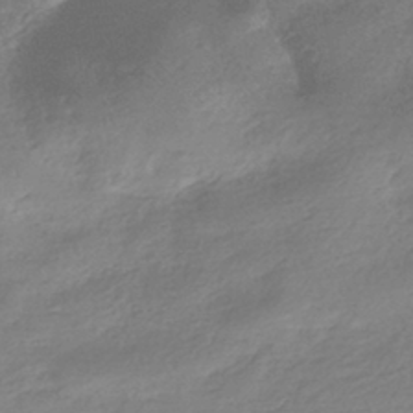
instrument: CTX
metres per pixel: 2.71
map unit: HNhu
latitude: -40.0094
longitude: 94.6140
